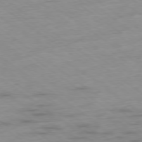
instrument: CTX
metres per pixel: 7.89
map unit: Hpe
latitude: -78.6140
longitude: -17.3293
